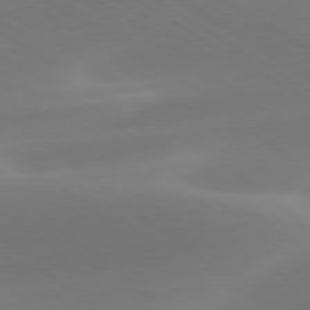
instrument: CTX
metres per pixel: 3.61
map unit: lApd
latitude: 78.5735
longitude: -51.9150
